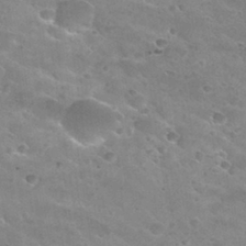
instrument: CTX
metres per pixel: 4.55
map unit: Hto
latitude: 30.2523
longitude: -46.4979
